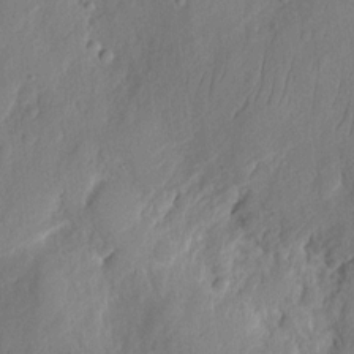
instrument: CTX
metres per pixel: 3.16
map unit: eHh
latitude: 7.4426
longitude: -75.1214
